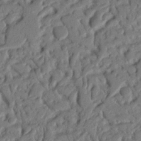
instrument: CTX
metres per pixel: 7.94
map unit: Nhu
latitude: 20.4601
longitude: -77.7449
